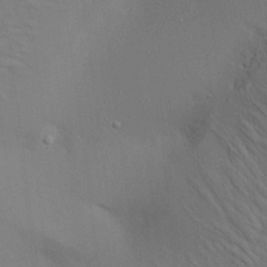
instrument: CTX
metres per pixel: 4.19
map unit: Aa
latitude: 19.6505
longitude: -141.2159
